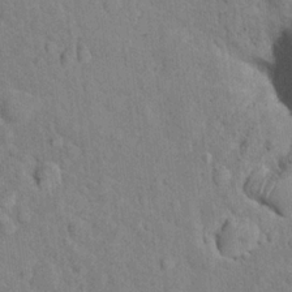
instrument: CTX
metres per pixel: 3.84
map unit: Nhu
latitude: 16.5546
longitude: -32.4601
